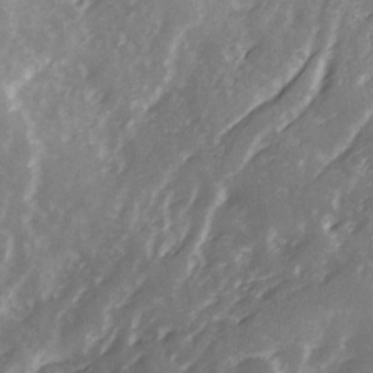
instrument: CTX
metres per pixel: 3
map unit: Ave
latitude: 13.0270
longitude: -103.3481
